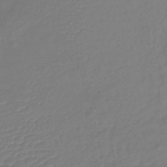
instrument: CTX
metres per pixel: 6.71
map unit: lHb
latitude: -42.6518
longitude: 77.5021
